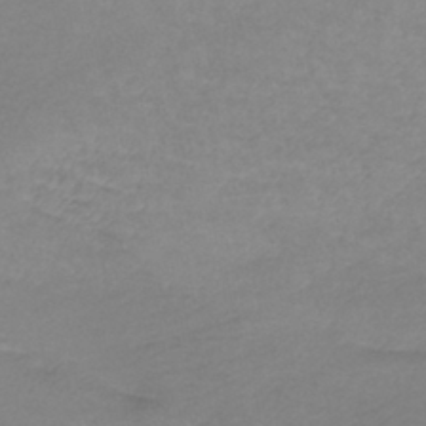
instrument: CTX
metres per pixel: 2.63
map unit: lHb
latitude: -41.9367
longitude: 72.8408
